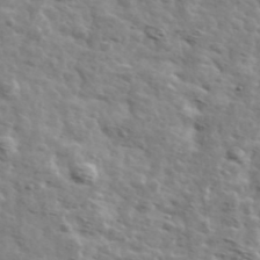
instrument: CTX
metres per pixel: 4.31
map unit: Ave
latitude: 41.8394
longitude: -108.1766
